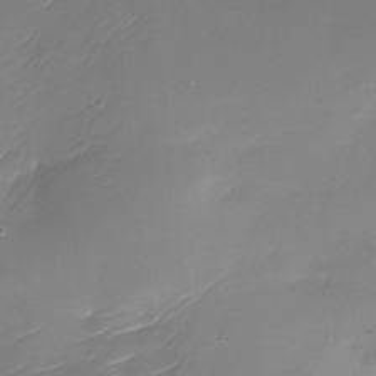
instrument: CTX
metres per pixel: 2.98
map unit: Nhu
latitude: -29.8611
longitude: -73.5183
